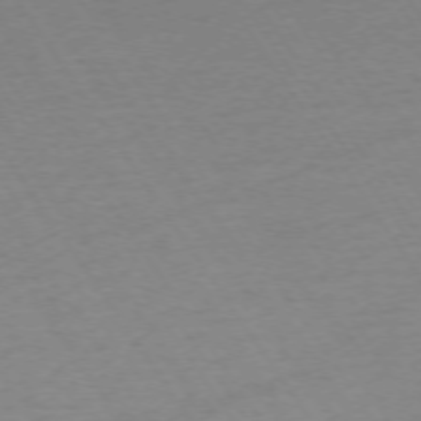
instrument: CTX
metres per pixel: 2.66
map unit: Ap
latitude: -74.6519
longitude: -85.7828
